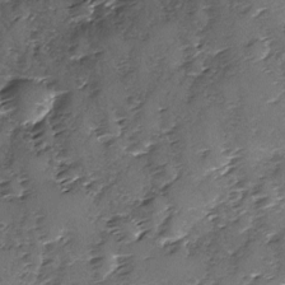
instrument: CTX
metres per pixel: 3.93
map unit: Ave
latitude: -9.3321
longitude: -117.8394
